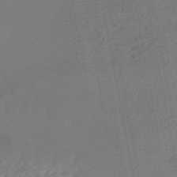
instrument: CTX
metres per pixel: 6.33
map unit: lHb
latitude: -47.8989
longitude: 76.8786
